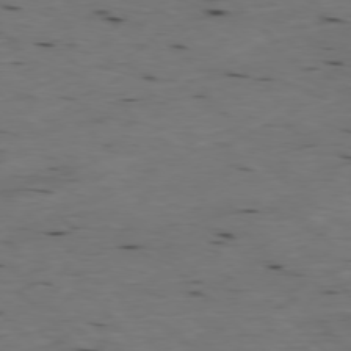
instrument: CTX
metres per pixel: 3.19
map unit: Ap
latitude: -77.3699
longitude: -89.4994
